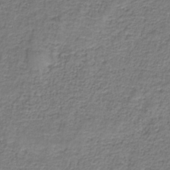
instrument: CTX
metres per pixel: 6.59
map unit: eAb
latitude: -36.5951
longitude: 52.7841
